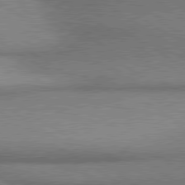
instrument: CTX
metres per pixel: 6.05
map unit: lApd
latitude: 80.2900
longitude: 164.8786
